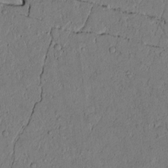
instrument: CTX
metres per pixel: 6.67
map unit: lAvf
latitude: 4.2145
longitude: 165.2754
